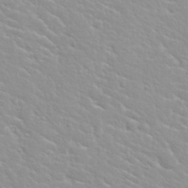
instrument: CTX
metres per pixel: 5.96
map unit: Nhu
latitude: 30.3468
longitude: -50.7813
